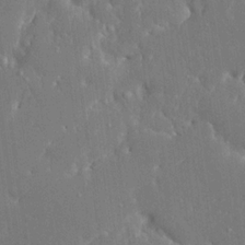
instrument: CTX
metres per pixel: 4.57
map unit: Ave
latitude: 18.0633
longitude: -140.7246
